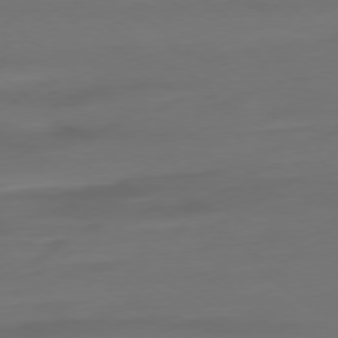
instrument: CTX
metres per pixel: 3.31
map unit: Ap
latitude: -78.8975
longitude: -76.7624
